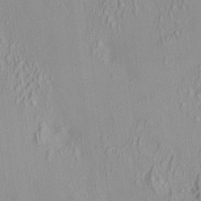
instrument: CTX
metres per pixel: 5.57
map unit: HNhu
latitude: 7.1214
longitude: 12.7463
